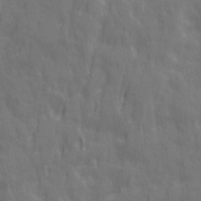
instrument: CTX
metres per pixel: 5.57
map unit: Ave
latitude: 20.4790
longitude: -134.1577
